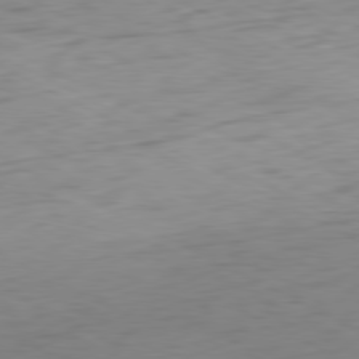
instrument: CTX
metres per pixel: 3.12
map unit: Ap
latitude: -80.8030
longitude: -61.1592
